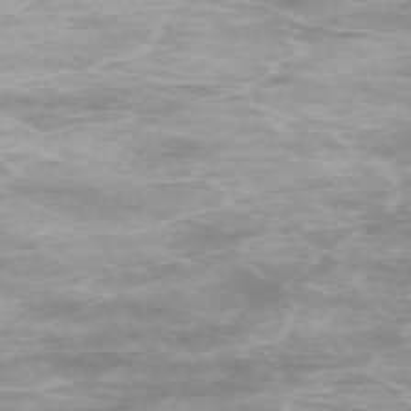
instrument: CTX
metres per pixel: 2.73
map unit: Ap
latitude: -74.5763
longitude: -76.5734
